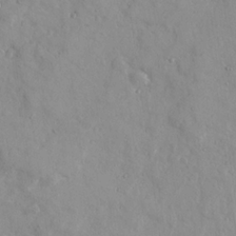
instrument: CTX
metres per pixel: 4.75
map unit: Ave
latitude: 22.1200
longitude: -130.9892
